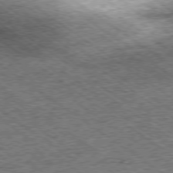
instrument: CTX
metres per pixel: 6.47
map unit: Ap
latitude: -79.0108
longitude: -85.2915
